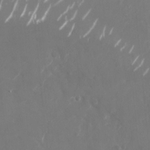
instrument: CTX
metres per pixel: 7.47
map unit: Nhu
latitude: -28.3495
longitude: -70.3089
